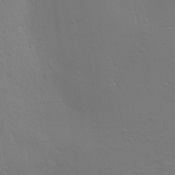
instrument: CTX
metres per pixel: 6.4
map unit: Aa
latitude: 27.3293
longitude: -139.1781
